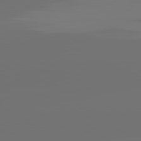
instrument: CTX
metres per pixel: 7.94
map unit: lApd
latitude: 81.9150
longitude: -152.4034
